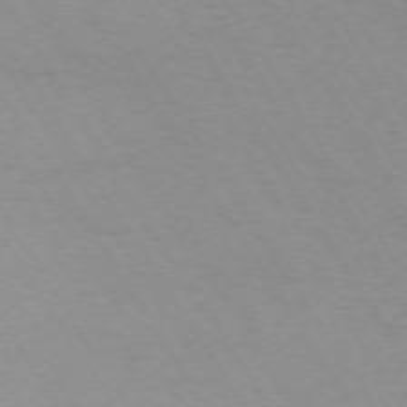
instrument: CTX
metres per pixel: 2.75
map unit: Ap
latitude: -73.3887
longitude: -71.1025
